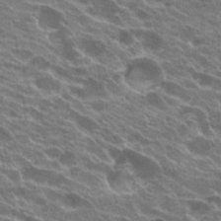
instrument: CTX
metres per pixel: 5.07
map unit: Hto
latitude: 23.5371
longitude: -38.2522
